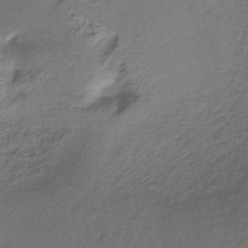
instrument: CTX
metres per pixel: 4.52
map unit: lHb
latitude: -35.2754
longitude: 61.6344
